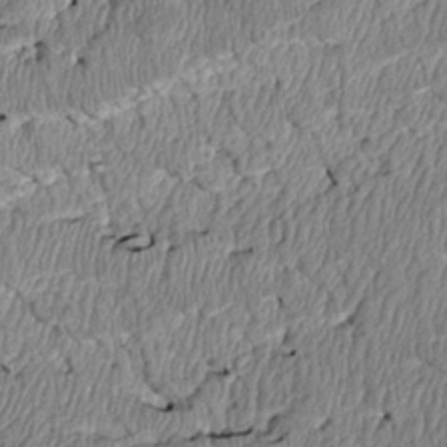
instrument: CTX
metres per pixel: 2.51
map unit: Htu
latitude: 3.3292
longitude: 150.1984
